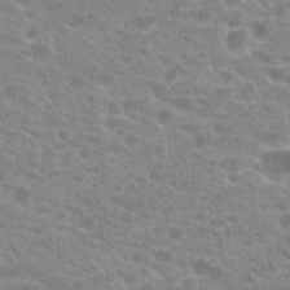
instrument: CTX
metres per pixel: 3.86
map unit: Hto
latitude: 21.1970
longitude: -38.4034
